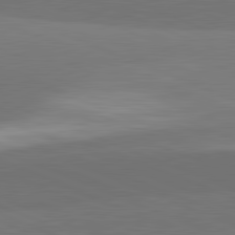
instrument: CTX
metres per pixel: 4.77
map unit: lApd
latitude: 81.9717
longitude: 149.7856
